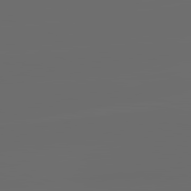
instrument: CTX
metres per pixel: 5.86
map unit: lApd
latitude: 83.8394
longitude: -130.2901
